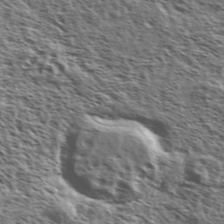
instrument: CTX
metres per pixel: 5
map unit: Ave
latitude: 37.6127
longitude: -110.6869
